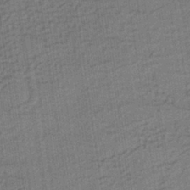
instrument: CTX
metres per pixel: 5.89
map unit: lHb
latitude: -36.4818
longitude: 59.3131
